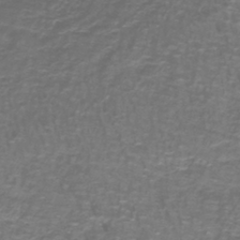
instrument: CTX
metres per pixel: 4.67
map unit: lHb
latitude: -42.0849
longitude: 55.5210
